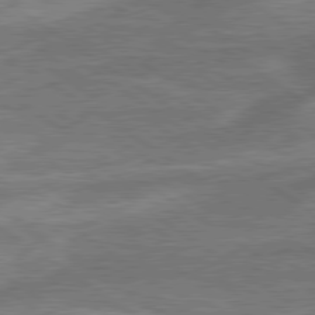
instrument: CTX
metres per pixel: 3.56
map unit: lApd
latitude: 79.4616
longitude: -171.8961
